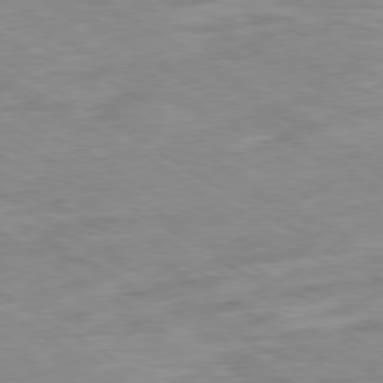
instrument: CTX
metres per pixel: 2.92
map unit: Ap
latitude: -80.0094
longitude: -74.4223
